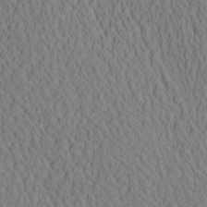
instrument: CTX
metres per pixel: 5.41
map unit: eHh
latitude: -3.3509
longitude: 15.4455
